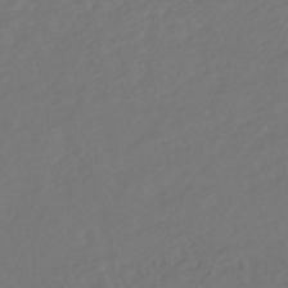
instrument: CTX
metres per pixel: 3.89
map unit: HNhu
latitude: -46.0472
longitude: 103.5399
